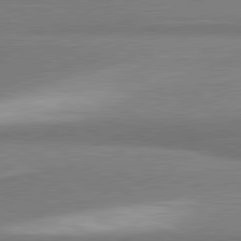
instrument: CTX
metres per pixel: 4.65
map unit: lApd
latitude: 81.2537
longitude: 165.1998
